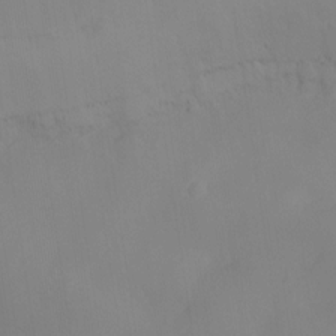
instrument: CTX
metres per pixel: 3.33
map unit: Ht
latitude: -14.7841
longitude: -51.5560
